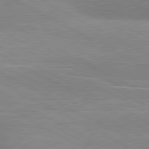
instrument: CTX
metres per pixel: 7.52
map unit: lApd
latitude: 80.7624
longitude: 124.9164
